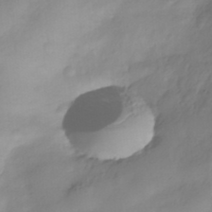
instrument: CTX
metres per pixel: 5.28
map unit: Nhe
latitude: -36.0094
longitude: -145.4804
